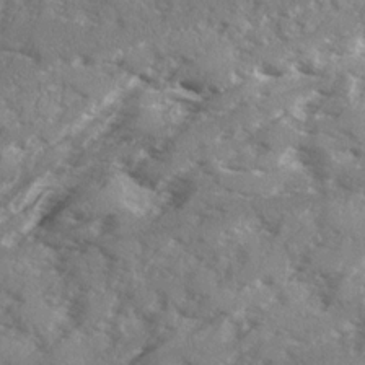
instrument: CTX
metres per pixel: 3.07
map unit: Ave
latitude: 18.9513
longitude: -130.1956
